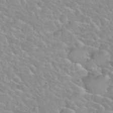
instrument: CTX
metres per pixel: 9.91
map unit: Nhu
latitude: 30.2712
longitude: -50.3089
